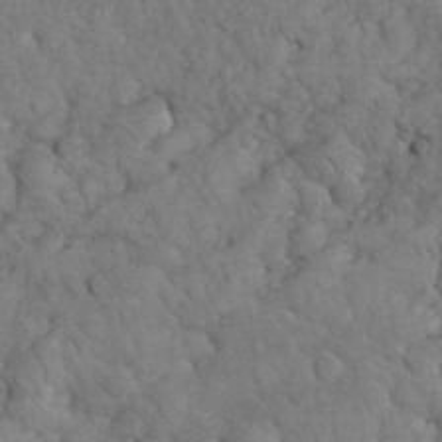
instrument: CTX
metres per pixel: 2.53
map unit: eHh
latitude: 33.1025
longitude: -66.8946
